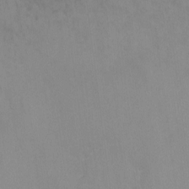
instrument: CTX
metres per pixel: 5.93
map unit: lHvf
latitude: -13.6722
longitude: -104.1767
